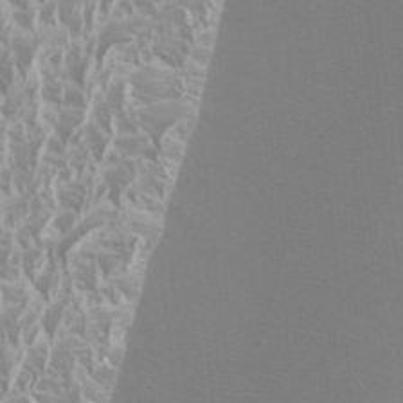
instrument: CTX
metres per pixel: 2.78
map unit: Htu
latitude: -5.8989
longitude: -72.8191
